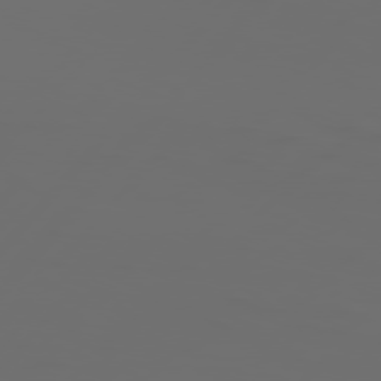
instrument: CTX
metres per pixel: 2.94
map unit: Hpe
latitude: 76.8569
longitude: -140.1577
